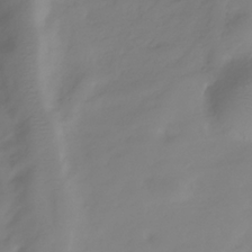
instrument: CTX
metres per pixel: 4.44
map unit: Hve
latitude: -31.5966
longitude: 89.8044
